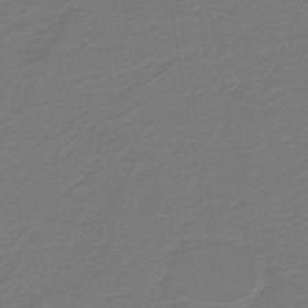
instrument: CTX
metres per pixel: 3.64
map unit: lHb
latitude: -43.1431
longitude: 52.8974
